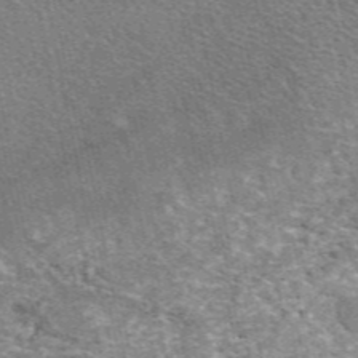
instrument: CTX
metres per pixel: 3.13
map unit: eAb
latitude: 48.6490
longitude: 114.5196
